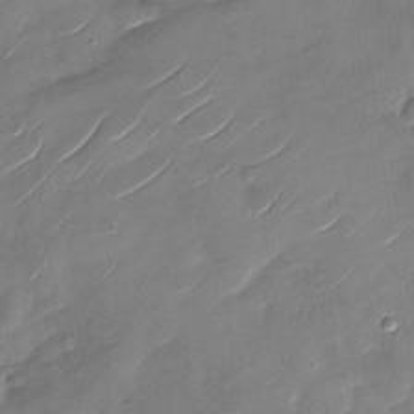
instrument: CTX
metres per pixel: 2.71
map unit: Nhu
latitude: -28.5952
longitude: -73.5372
